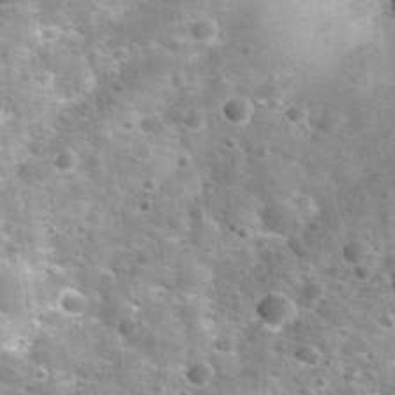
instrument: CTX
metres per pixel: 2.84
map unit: Nhu
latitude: 32.5923
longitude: -52.4790
